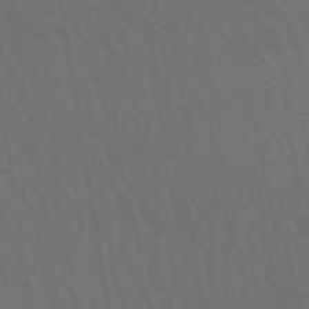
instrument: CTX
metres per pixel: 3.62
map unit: eHb
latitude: -49.8423
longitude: 84.5006
